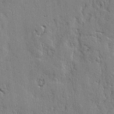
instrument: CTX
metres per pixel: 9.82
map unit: lAvf
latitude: -2.3495
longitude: -105.6505
